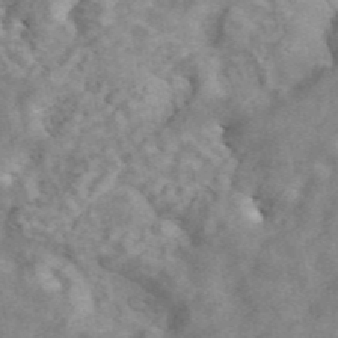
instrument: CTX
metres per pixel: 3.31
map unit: ANa
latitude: 45.4048
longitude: 26.4251
